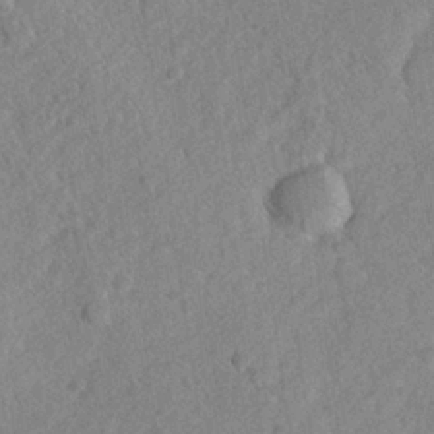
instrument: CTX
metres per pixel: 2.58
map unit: lHvf
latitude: 23.9339
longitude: 144.3306
